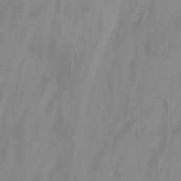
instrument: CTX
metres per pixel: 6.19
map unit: Nhu
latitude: -13.0487
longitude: -60.0822
